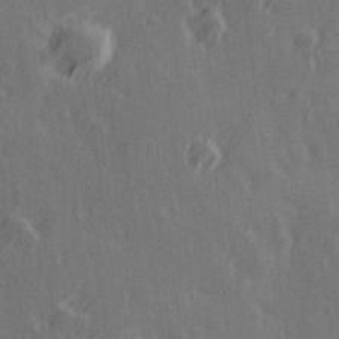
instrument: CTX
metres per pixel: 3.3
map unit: Hve
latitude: 26.3845
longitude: 146.4440
